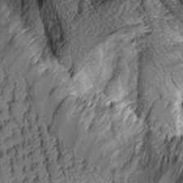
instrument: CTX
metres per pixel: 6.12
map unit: Aa
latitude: 8.6113
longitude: -128.5923
